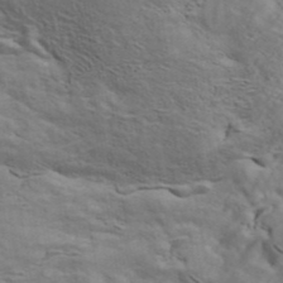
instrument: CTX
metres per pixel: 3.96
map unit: ANa
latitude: 41.8772
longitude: 14.6141
